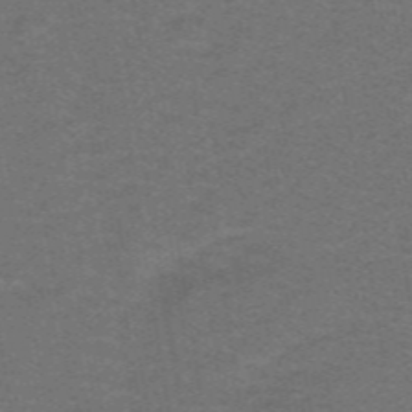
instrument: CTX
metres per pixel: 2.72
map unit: lHb
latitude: -42.7463
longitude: 54.1417
